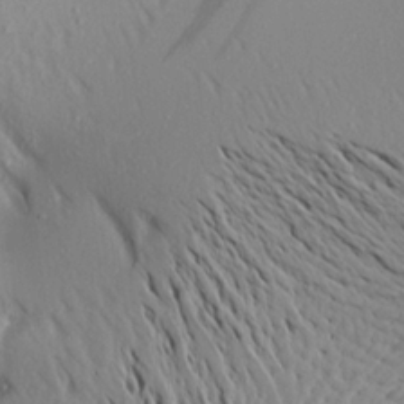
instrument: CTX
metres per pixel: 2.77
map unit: Aa
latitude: 17.8394
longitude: -148.2900
